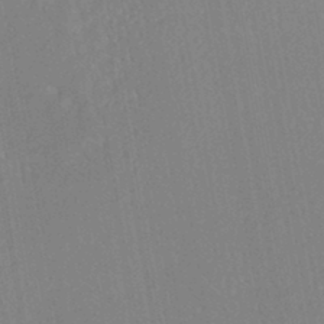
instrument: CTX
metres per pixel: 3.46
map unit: HNhu
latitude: -45.0486
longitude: 104.1605
